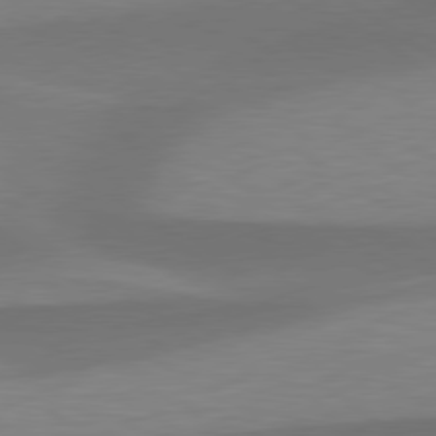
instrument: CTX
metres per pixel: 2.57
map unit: lApd
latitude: 79.4049
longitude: -94.8191
